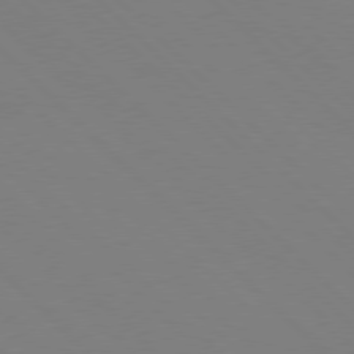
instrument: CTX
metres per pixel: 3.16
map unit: Hpe
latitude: 77.2915
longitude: -125.7638
